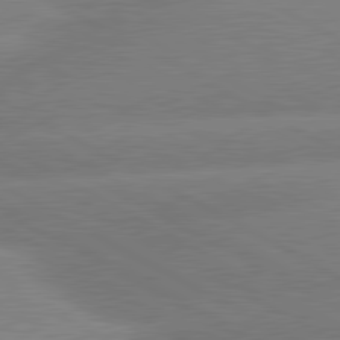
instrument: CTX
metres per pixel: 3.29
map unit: lApd
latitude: 80.8191
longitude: -155.6694
